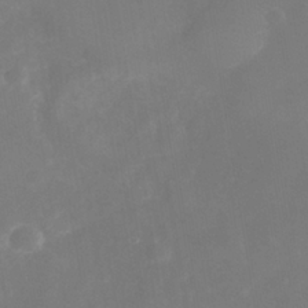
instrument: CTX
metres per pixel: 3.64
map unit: Nhe
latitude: -38.3306
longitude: -112.7813
